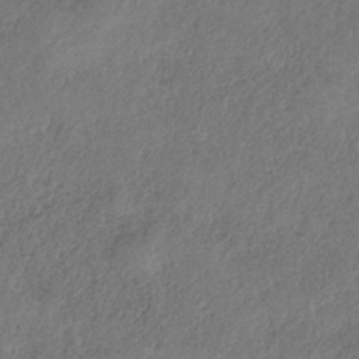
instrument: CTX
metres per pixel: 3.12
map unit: HNb
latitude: -32.1984
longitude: 60.3306
